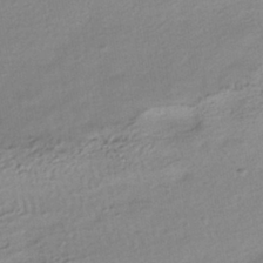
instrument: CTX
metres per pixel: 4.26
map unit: HNhu
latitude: -40.8219
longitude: 95.1053
